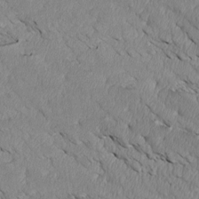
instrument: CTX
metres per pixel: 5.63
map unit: Htu
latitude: 3.4615
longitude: 152.6896
